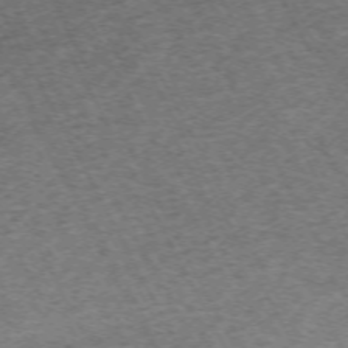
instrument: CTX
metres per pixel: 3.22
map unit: Hpe
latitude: -70.4440
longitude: 12.5007
